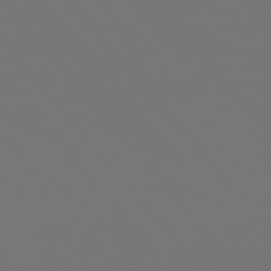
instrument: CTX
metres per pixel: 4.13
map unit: Hpe
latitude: 75.3860
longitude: -124.3467
